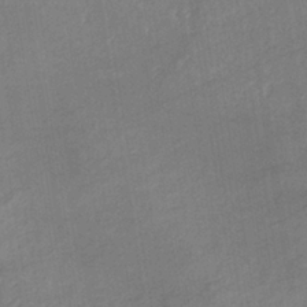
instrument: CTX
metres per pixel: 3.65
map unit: lHb
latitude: -36.1605
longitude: 72.1794
